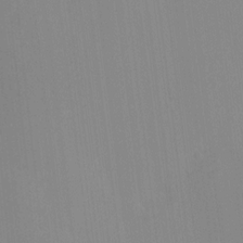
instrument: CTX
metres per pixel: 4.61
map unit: HNhu
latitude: 7.3671
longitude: 2.1038
